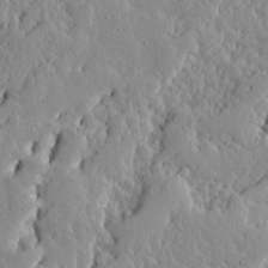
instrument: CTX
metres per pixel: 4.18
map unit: Ave
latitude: 13.4427
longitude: -133.7828
